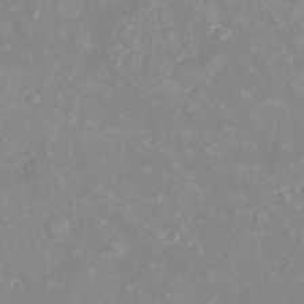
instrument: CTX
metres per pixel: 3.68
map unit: eHh
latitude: -4.4062
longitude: -74.7624
